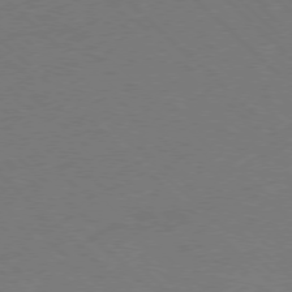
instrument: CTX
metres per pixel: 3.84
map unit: Ap
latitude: -78.0283
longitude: -69.0837
